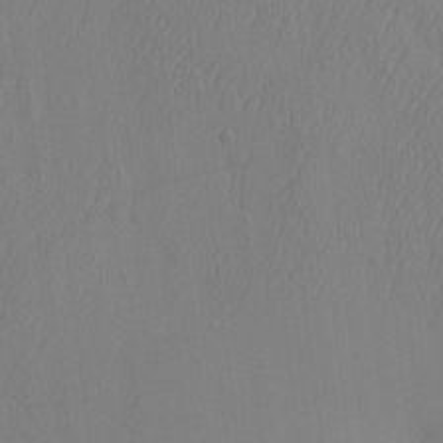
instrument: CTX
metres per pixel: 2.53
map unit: eHh
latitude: -3.2564
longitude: 18.1984
